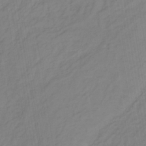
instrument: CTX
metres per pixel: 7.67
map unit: lHb
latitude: -36.0850
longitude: 70.8786
